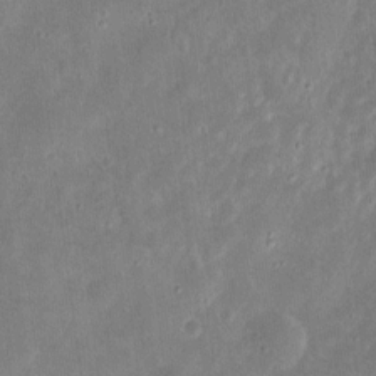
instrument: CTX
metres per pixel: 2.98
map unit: eHh
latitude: 9.4049
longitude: -72.4790
